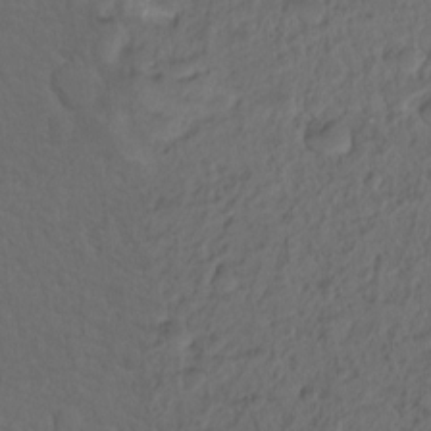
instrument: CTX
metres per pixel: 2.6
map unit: Hto
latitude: -7.9367
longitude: -44.9325
